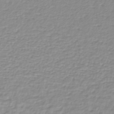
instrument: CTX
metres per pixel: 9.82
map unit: lHb
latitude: -41.5777
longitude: 62.3117
